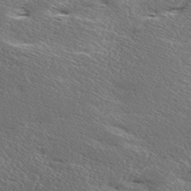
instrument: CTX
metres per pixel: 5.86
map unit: Ave
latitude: 17.0458
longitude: -137.9150
